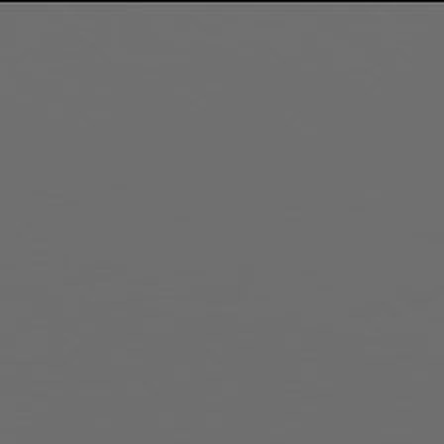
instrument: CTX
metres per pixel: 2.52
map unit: Hpe
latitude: 77.9906
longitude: -178.7247
